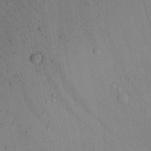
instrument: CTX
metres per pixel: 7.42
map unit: Aa
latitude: 22.6679
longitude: -143.0270
